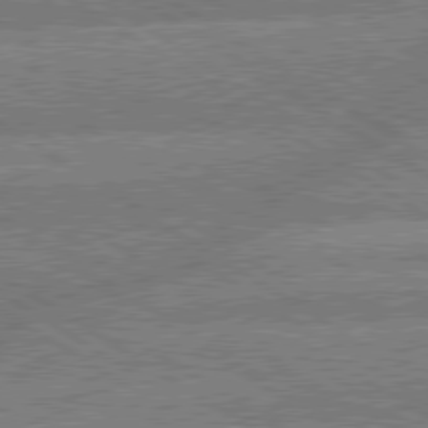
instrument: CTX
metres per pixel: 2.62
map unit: lApd
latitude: 79.5560
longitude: -162.5357
